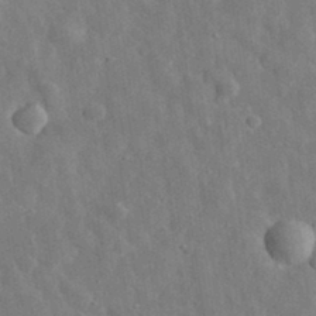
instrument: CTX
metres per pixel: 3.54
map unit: eHh
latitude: 32.7624
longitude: -77.8583
